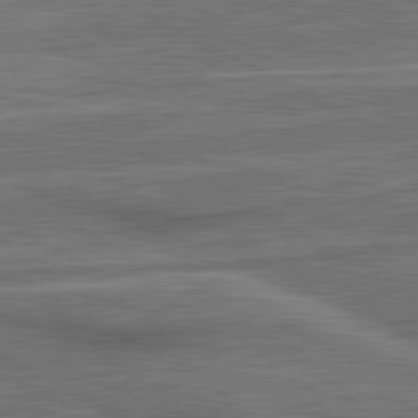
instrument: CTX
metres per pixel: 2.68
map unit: lApd
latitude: 81.2159
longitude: 141.6155
